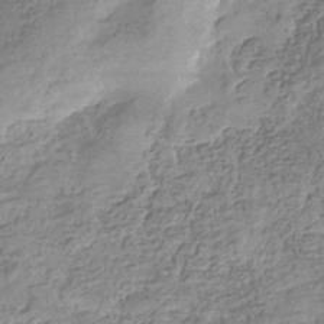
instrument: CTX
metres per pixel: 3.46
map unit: eHb
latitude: -35.6722
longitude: 80.4062
